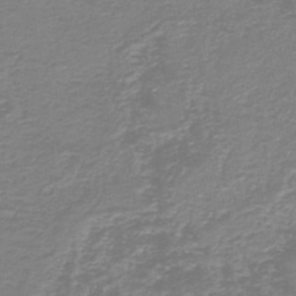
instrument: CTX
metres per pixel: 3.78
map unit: HNb
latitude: -46.5762
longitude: 52.3117
